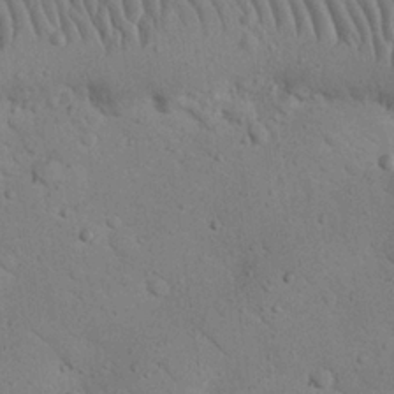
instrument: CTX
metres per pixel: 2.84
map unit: Nhu
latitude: 22.6868
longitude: -75.1970
